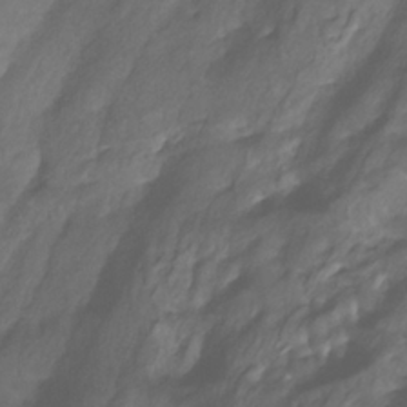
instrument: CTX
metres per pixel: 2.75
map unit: Htu
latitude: -12.9353
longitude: -69.7639
